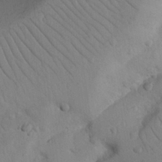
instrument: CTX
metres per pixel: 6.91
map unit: Nhu
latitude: 22.8380
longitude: -74.1956
